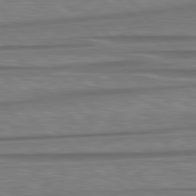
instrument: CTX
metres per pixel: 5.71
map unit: lApd
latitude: 79.9717
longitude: -113.8961
